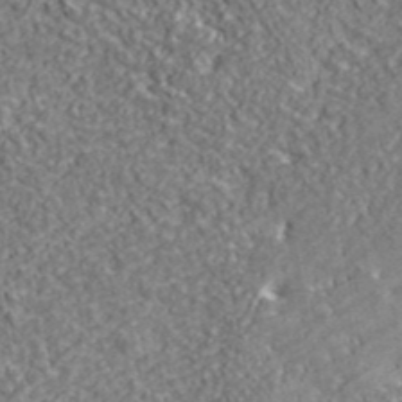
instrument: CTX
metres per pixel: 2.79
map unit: ANa
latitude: 43.4804
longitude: -86.2333
